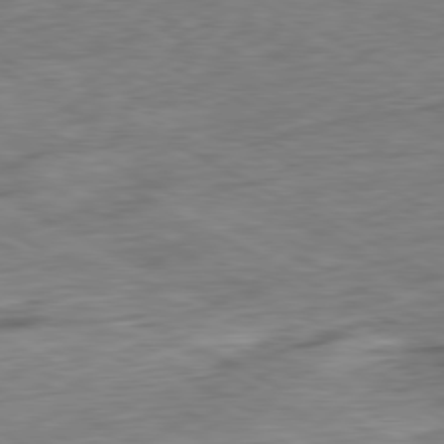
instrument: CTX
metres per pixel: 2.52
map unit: Ap
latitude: -80.6330
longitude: -72.9703
